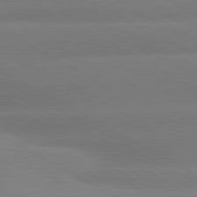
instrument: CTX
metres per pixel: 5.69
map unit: lApd
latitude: 80.6113
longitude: -147.1592
